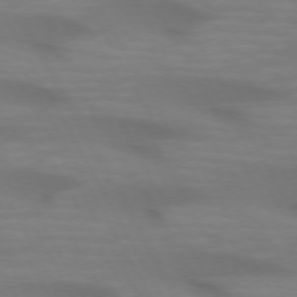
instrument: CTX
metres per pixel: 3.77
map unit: lApd
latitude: 72.2523
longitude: -49.5182
